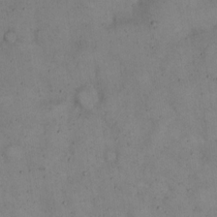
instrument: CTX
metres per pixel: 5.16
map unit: eHh
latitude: 15.4805
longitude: -62.2334
